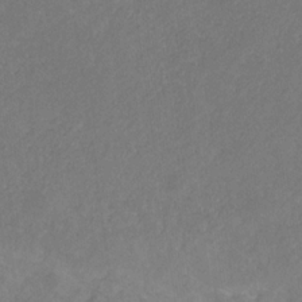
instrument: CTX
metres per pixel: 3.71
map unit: eHb
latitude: -30.9164
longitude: 67.8422
